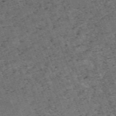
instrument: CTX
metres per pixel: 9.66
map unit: HNb
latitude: -54.7274
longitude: -48.2334
